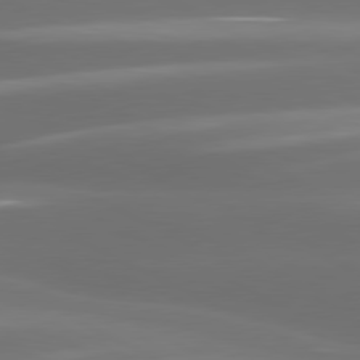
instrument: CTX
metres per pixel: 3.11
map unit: lApd
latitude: 80.6868
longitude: -146.2901
